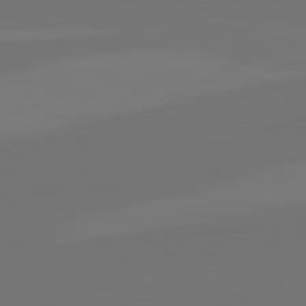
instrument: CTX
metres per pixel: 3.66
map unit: lApd
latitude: 82.6112
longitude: 155.3510
